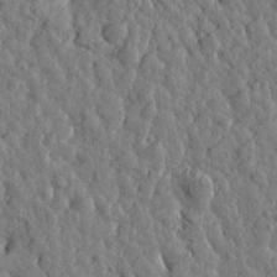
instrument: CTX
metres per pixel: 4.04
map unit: Htu
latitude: -0.1606
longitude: -178.9514
